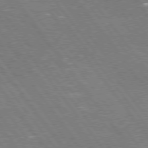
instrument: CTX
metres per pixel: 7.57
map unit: Hpe
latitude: 75.5749
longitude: -157.8961
